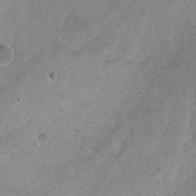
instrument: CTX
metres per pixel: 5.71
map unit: Nhu
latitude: -7.7288
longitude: -43.6505
